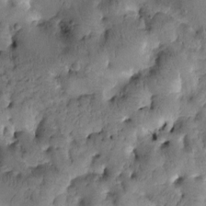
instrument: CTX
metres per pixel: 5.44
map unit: Htu
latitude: -2.5573
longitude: 171.0864
